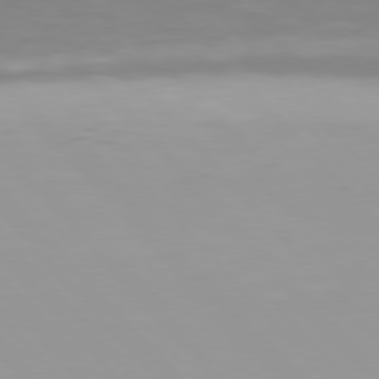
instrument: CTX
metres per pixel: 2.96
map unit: Hpe
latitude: 77.0458
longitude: -173.9906
